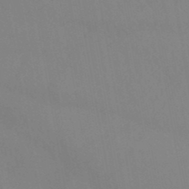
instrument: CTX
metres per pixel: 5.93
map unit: lHb
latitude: -45.1242
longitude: 76.9353
